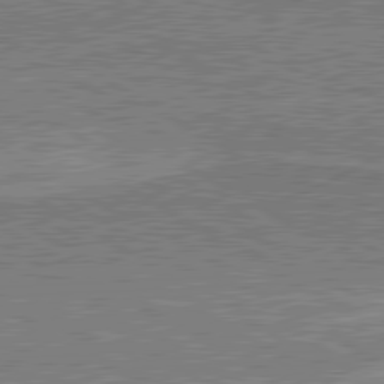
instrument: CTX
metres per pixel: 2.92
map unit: lApd
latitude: 80.5168
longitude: 145.2565
